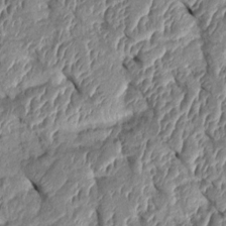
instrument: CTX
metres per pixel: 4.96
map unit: Htu
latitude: 1.7638
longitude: 148.0472
